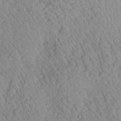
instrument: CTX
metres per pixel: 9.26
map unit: Aa
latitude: 24.6679
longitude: -134.0255
